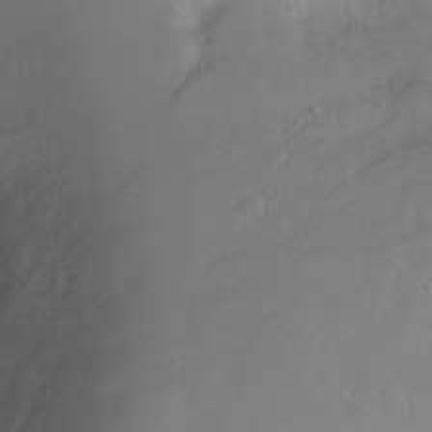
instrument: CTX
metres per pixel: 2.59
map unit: Ht
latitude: -6.2550
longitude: -34.1388
